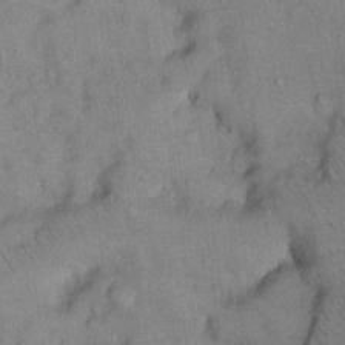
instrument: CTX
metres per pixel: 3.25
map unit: Hto
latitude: 11.4993
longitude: -60.6868
